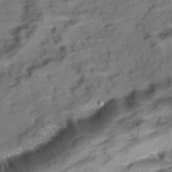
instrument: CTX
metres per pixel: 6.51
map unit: Aa
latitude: 10.6113
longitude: -141.6693
